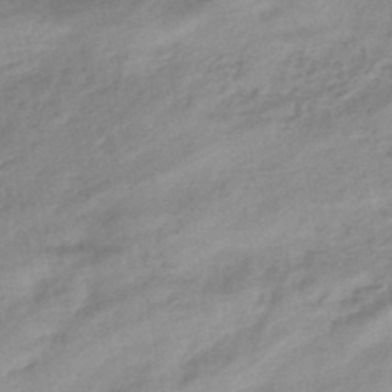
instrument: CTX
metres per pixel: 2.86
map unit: eHb
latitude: -44.1228
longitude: 85.0486
